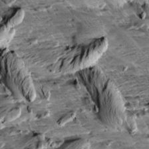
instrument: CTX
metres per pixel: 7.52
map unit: Aa
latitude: 10.2901
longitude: -141.1403
